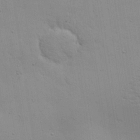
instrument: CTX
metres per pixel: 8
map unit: Aa
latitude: 22.3845
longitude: -142.2145
